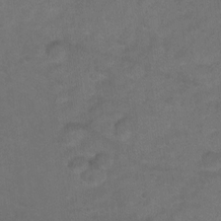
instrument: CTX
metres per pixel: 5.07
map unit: Ht
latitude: 1.1403
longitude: -32.6302
